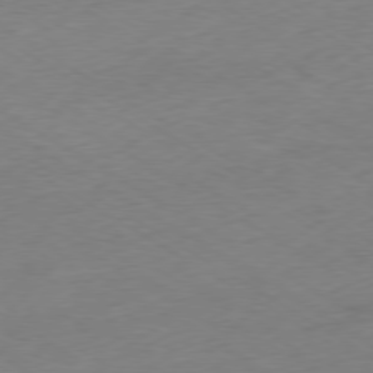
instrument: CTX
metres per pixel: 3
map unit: Ap
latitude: -78.6707
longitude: -57.7449
